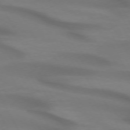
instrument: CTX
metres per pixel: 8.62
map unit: lApd
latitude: 72.5546
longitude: -49.3482
